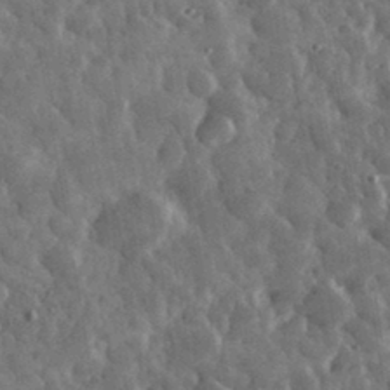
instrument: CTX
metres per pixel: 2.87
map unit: eHh
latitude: 32.7813
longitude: -70.0822
